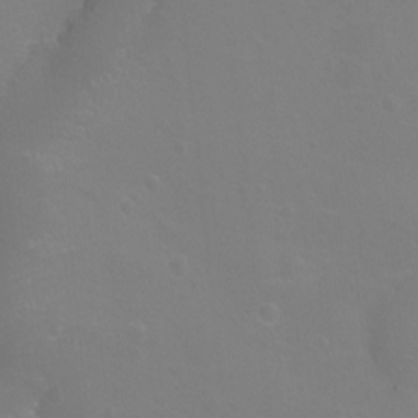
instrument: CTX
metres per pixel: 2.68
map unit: eHh
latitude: -12.0283
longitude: -60.1578
